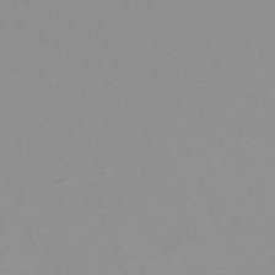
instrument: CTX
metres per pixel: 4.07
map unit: Nhu
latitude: -67.8800
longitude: 37.7099
